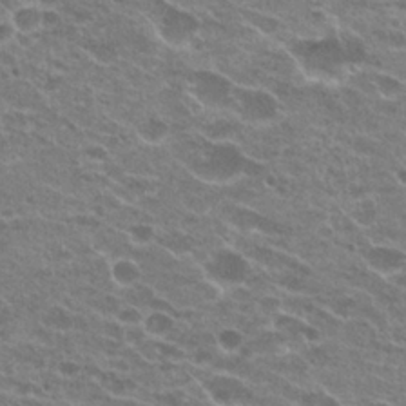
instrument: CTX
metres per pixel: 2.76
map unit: Hto
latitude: 23.4048
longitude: -41.3859
